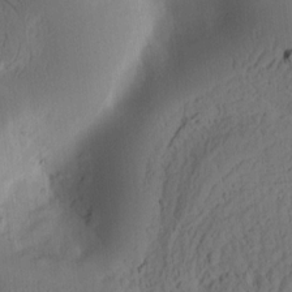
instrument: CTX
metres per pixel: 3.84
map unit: Ht
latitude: 10.5168
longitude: -74.5357
